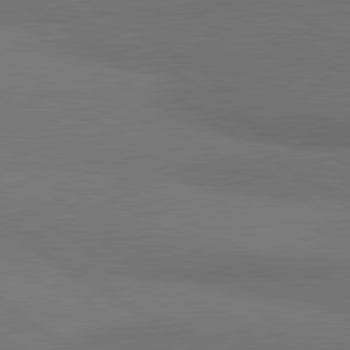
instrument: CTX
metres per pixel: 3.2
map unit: lApd
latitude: 81.0080
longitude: 161.5966
